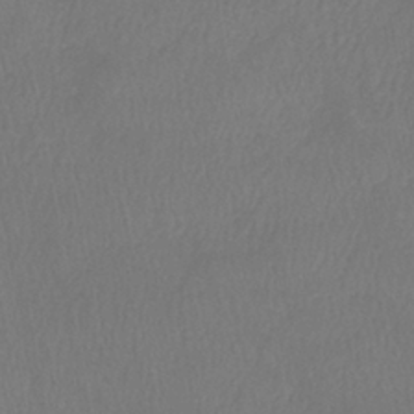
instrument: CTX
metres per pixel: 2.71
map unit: eHb
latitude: -39.0298
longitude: 76.5763
